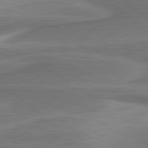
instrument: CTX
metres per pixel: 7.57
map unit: lApd
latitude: 81.2915
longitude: 172.0850
